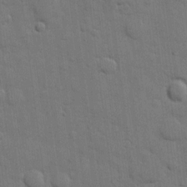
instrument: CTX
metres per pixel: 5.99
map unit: eHh
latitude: 11.7072
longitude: -67.2159
